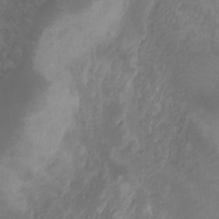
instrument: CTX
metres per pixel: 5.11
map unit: Nhu
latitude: -12.1984
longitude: -74.3845
